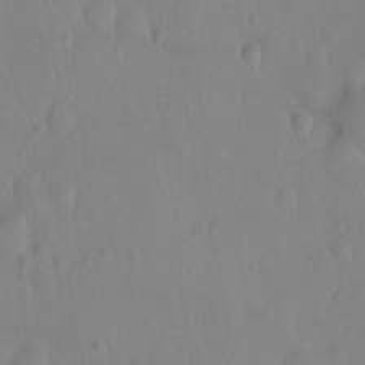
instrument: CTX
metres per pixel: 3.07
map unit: Ht
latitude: -9.1242
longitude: -21.8395
